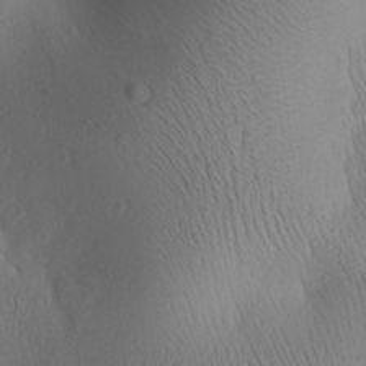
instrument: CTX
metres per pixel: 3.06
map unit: Aa
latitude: 24.8380
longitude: -136.7435
